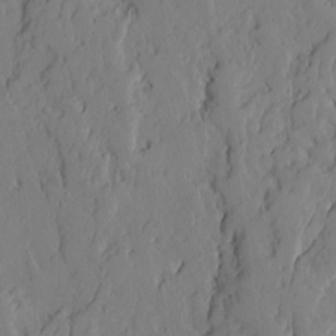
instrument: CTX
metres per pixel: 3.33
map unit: Ave
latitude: 13.7450
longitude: -132.0444
